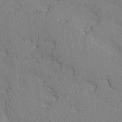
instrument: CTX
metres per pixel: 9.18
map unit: lAvf
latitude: -1.2565
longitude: -108.9702
